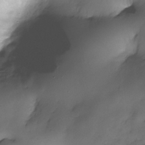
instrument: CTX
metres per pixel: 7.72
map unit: Nhe
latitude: -34.2550
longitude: -142.8191
